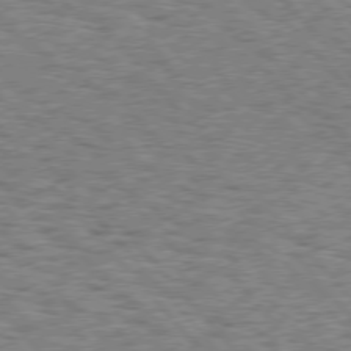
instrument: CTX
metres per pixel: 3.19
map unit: Hpe
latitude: 75.6883
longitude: -135.9717
